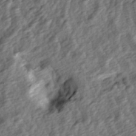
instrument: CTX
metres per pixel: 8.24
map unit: lAa
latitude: -4.6518
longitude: -123.0647
